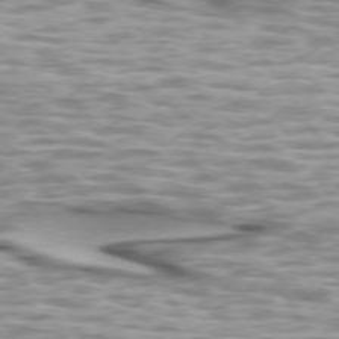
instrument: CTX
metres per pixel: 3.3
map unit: lApd
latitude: 73.7261
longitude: -57.3292
